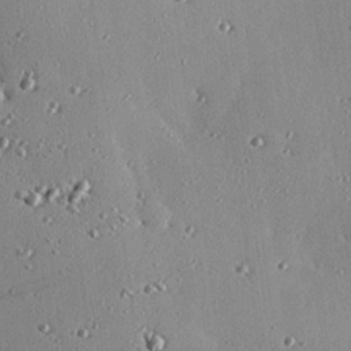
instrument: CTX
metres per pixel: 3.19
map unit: eHh
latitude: 23.8961
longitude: -90.6302
